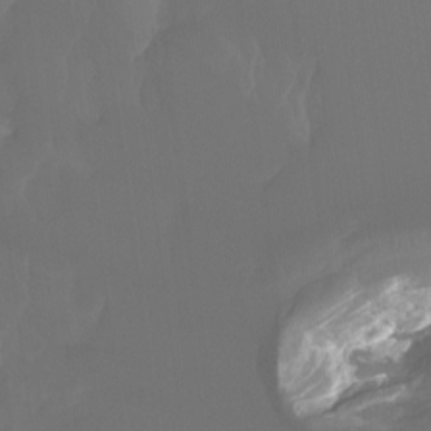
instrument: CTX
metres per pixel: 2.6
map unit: Ht
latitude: -4.8030
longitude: -62.1956
